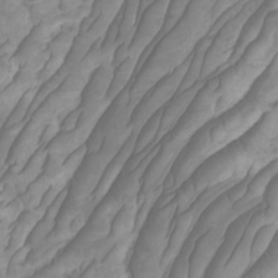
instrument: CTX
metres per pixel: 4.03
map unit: Htu
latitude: -6.0661
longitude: -76.0444
